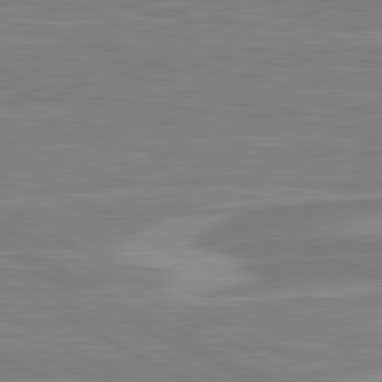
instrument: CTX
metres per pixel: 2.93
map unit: lApd
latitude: 80.9325
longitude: -173.3481
